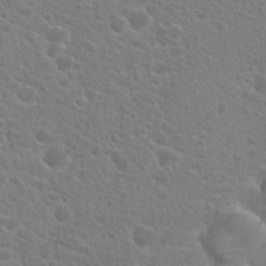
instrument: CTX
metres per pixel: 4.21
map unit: Hto
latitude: 21.8961
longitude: -39.4804
